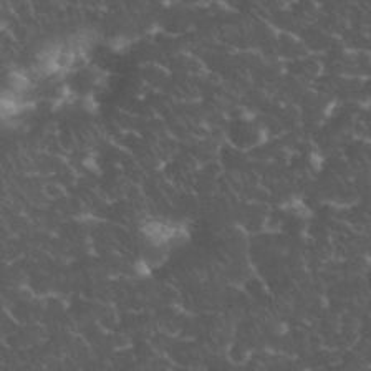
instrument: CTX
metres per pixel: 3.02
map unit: eHh
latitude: 34.1011
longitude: -65.2537
